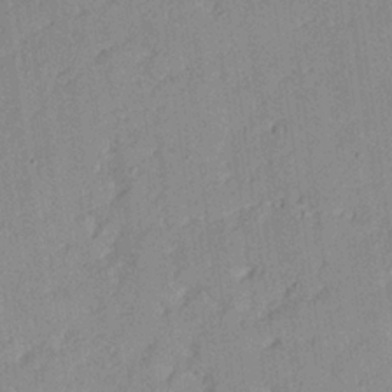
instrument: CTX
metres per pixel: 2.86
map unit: Nhu
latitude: 21.2348
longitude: -71.3859
